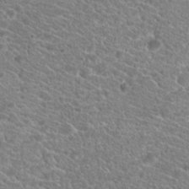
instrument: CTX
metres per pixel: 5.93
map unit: Hto
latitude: 20.1767
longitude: -38.4412
